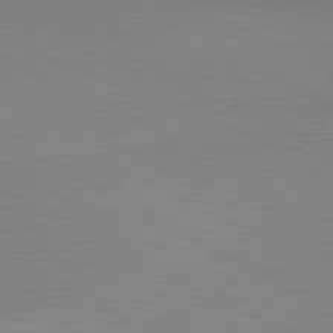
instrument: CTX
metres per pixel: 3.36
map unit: lApd
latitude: 80.1578
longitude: 167.6911
